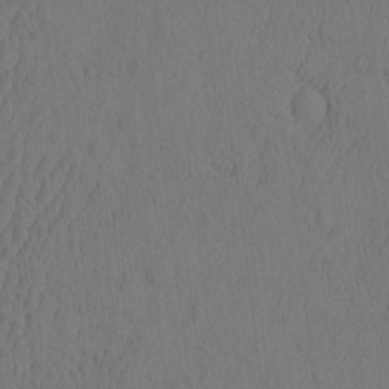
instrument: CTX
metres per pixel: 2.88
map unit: eHh
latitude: -2.8219
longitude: 18.6330
